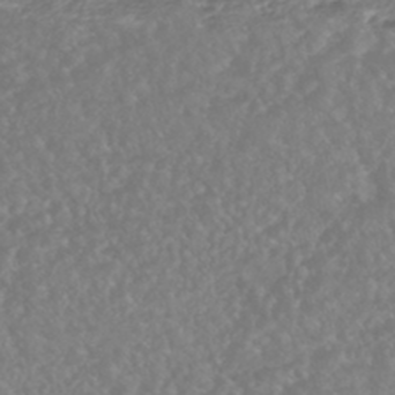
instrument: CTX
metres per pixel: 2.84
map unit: HNhu
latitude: -45.5399
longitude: 97.4266
